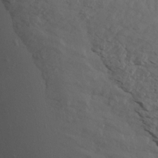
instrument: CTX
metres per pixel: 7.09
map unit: Aa
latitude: 14.5168
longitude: -142.9514
